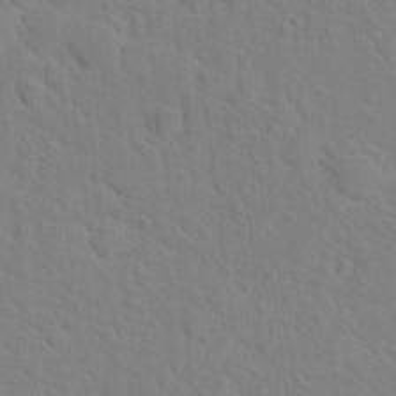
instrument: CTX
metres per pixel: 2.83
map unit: Nhu
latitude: 17.3482
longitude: -33.7072
